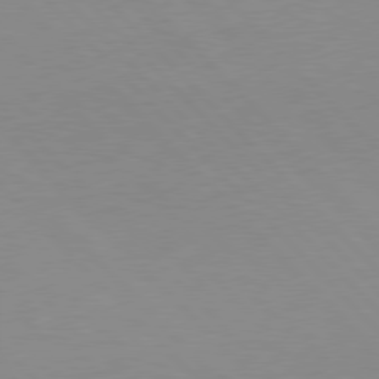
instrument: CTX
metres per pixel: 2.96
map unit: Hpe
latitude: 77.5371
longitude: -163.4805
